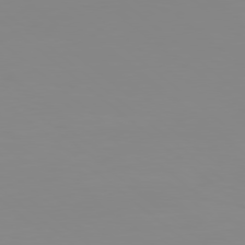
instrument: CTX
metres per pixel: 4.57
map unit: Hpe
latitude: 78.5924
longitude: -141.4993
